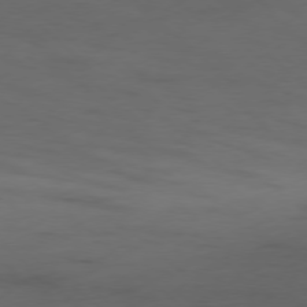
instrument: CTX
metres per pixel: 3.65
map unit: Hpe
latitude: -78.2361
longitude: -19.1403
